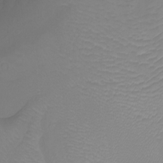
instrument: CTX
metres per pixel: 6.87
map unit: Ht
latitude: 1.1025
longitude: -36.4412
